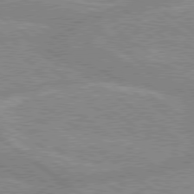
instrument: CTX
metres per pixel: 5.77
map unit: lApd
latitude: 79.1214
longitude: -157.1025
